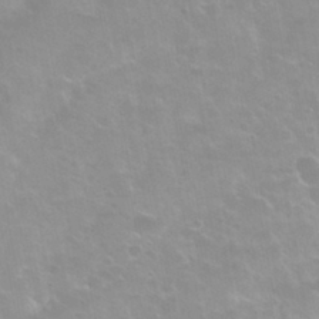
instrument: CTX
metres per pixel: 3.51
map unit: Nhu
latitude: 30.4979
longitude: -54.7624
